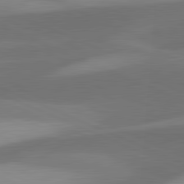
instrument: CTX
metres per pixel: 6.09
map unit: lApd
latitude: 81.6127
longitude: 125.4265
